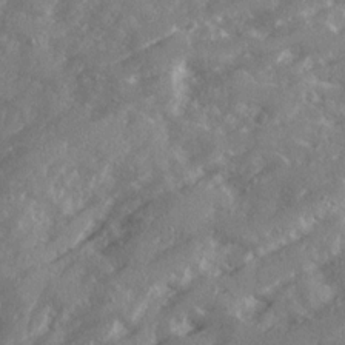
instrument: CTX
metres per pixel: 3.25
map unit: Ave
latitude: 19.4615
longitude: -130.1956
